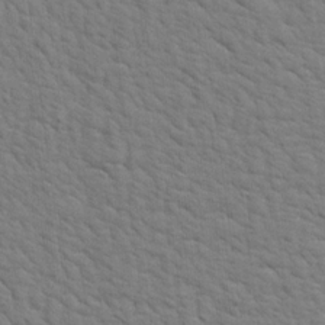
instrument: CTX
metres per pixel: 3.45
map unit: Aa
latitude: 19.3670
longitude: -141.9717
